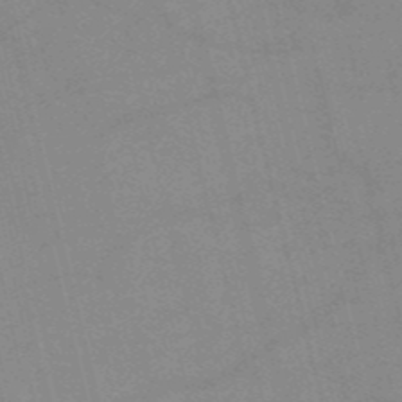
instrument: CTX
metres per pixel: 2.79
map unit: HNb
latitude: -52.8597
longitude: -47.0648
